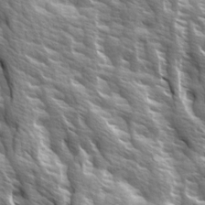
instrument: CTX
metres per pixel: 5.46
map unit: Ave
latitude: 14.9514
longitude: -132.1200
